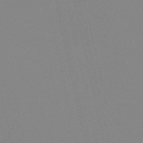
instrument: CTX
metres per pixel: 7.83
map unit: HNb
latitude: -53.0864
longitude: -36.7624
